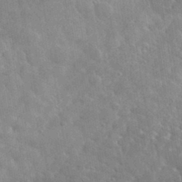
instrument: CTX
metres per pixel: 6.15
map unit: lHvf
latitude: 36.1200
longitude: -88.1767
